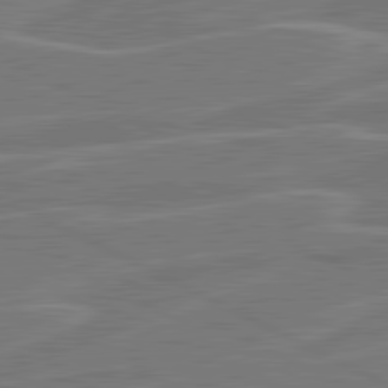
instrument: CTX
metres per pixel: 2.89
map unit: lApd
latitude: 81.2537
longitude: 121.3887
